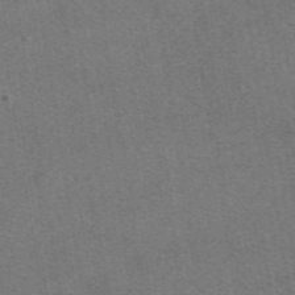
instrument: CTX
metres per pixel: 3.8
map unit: eAb
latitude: 48.3656
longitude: 115.1431
